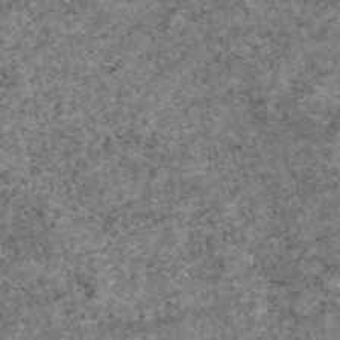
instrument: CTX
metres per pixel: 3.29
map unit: eAb
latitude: 49.4615
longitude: 108.0283
